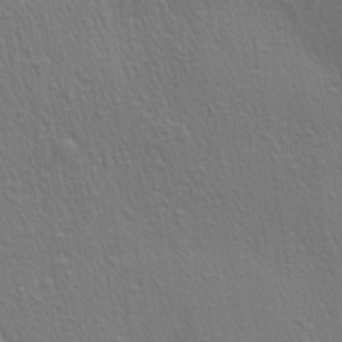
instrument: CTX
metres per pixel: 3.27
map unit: Aa
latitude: 27.7639
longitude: -139.4804
